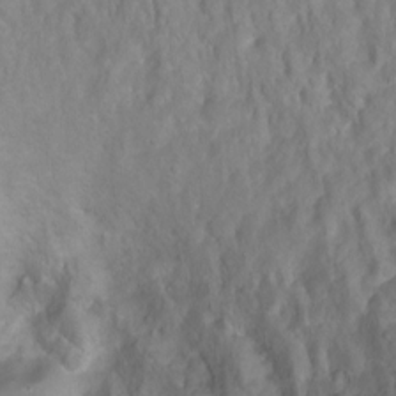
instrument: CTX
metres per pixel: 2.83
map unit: Ht
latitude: 1.8583
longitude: -35.0647
